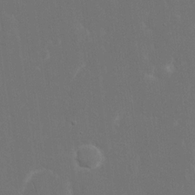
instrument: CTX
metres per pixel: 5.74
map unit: eHh
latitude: 16.4790
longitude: -72.3090
